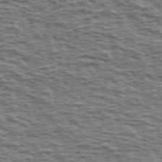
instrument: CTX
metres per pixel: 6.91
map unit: Ave
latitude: 39.1781
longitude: -112.8947
